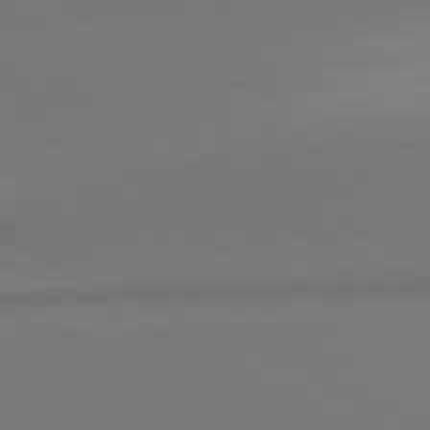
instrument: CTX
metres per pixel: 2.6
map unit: lApd
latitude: 81.1403
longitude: 144.9731
